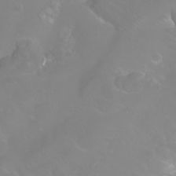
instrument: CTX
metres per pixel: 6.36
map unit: Nhu
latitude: -5.1053
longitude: -72.7625
